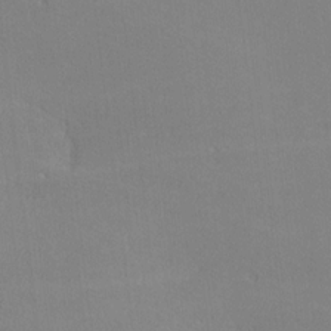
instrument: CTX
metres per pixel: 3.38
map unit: lHvf
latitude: -13.0675
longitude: -102.1200
